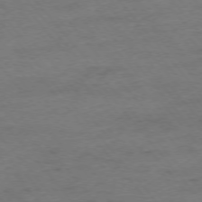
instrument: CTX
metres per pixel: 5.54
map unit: Hpe
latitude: -76.0472
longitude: -12.2523
